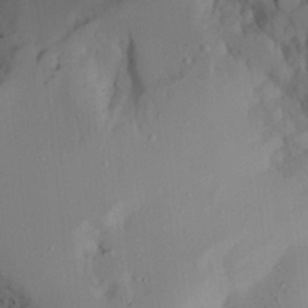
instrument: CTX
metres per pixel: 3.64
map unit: Aa
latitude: 24.0822
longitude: -132.0444
